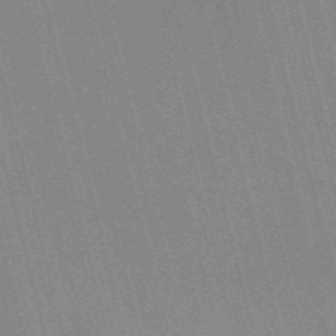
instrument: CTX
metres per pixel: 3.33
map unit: Nve
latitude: -57.5210
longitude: 62.3684
